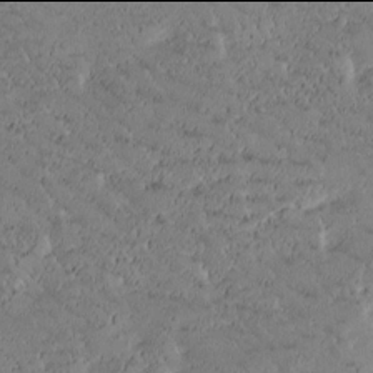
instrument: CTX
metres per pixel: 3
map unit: Htu
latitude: -2.0094
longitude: 176.1984
